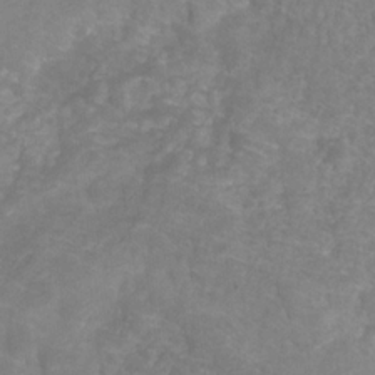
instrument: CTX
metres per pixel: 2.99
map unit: HNhu
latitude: -28.9731
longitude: 73.2187
